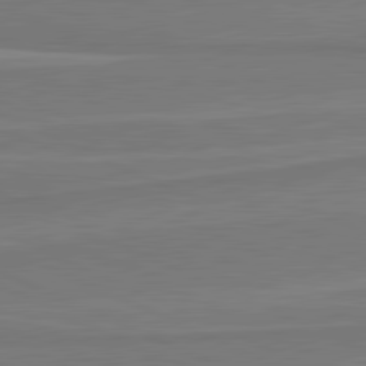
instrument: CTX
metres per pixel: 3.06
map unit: lApd
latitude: 81.6316
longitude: 169.8233
